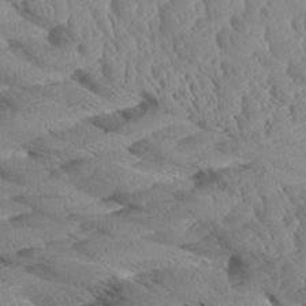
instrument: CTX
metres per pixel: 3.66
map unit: Aa
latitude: 8.9703
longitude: -135.3103
